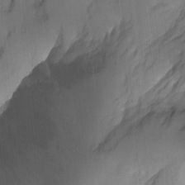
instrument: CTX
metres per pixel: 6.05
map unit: Nhu
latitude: -6.9352
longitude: -45.0836
